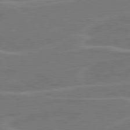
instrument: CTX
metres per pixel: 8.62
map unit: lApd
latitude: 81.0647
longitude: 121.3509
